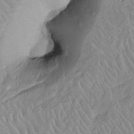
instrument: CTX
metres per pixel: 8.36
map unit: Htu
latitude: -6.7652
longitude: 152.6707
